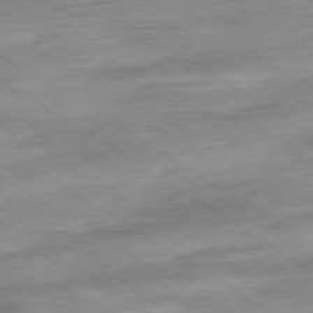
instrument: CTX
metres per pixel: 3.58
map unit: Hpe
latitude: -79.1998
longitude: -16.2900
